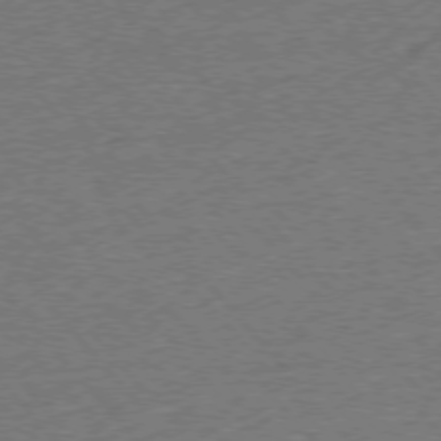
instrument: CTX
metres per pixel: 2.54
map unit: Ap
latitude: -76.8975
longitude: -96.2333
